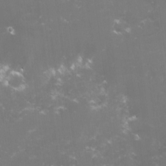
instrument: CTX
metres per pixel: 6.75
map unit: lHvf
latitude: -15.3132
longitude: -101.3293
